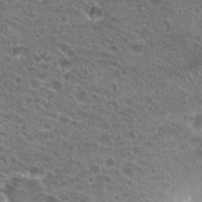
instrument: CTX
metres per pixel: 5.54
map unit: Hto
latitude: 21.8395
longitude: -41.3859
